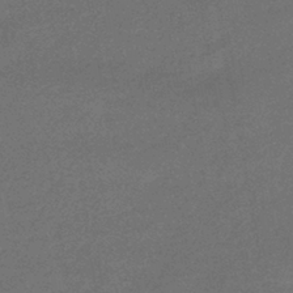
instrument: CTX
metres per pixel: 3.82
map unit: HNhu
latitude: -41.7477
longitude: 92.7085
